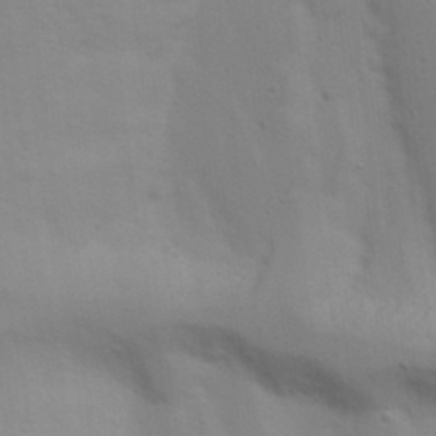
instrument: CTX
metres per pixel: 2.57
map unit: Nhu
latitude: 19.8394
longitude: -73.0648
